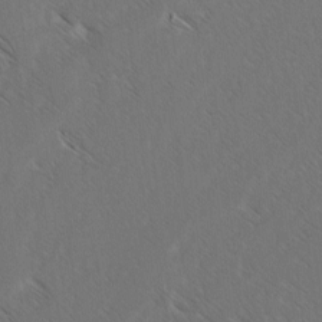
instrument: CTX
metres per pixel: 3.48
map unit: lAvf
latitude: -3.3698
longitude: -113.8016
